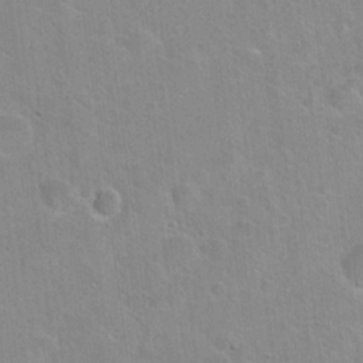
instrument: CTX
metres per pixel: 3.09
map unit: Hto
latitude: 22.4601
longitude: -52.5546
